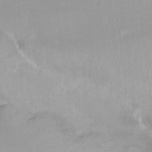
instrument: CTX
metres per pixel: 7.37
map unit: Hto
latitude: -13.7478
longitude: -41.3859
